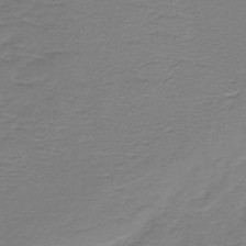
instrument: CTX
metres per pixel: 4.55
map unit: lHb
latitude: -41.8989
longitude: 52.4440
